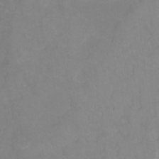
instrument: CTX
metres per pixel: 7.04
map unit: Ht
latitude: -0.9731
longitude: -38.6679
